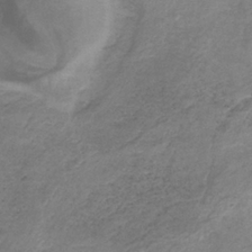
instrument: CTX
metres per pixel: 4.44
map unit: HNb
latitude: -32.2929
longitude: 61.2376
